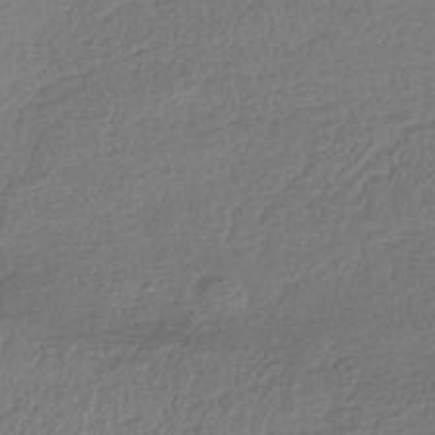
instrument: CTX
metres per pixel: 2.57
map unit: HNhu
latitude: -42.5573
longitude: 98.0094
